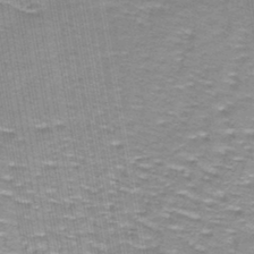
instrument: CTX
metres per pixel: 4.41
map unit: lHb
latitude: -43.1620
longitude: 55.1242
